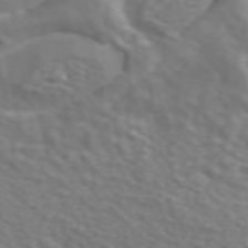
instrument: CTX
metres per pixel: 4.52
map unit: ANa
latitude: 44.5546
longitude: 28.2362
